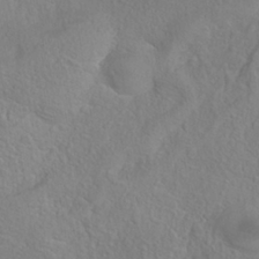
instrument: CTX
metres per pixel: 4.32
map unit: Nhe
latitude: -38.5952
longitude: 139.1053
